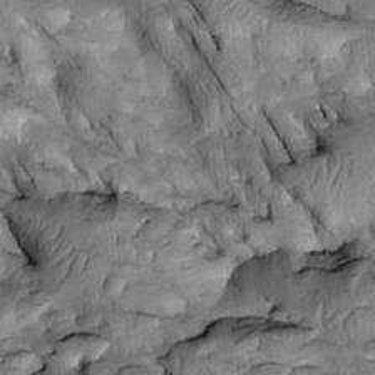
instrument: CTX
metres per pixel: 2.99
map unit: Htu
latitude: -2.2928
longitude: 149.0298
